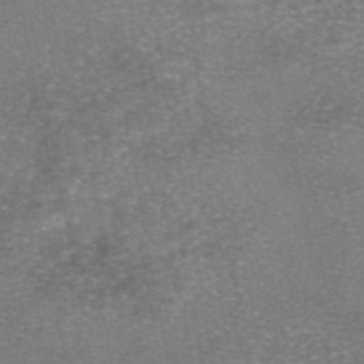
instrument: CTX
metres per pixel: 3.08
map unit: eAb
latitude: 46.3279
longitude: 104.5951
